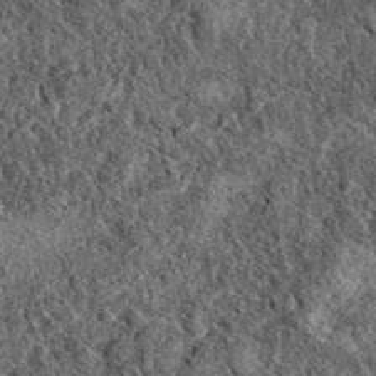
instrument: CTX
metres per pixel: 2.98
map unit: eAb
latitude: 39.4237
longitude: 111.0675
